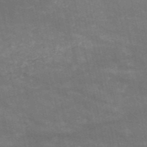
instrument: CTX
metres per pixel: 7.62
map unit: HNb
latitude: -53.4643
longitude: -38.6679
